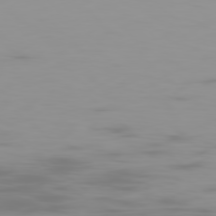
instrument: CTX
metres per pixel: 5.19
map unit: Ap
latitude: -79.2942
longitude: -69.5371
